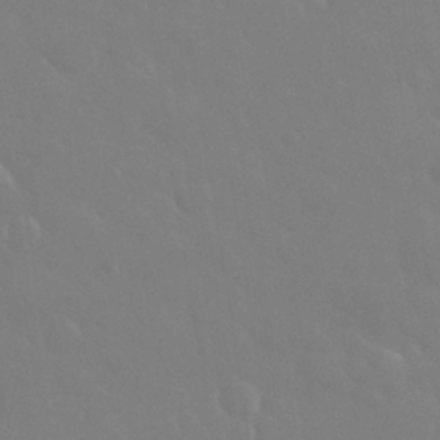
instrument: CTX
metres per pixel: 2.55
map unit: eHh
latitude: 33.0458
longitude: -60.8569
